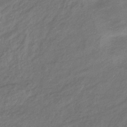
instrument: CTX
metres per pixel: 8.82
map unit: lHb
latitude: -36.8597
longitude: 71.8234
